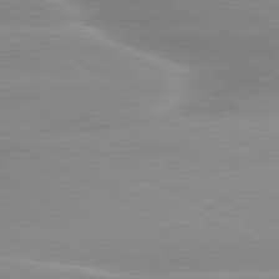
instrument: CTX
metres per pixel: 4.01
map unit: lApd
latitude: 80.1956
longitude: -136.3845
